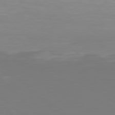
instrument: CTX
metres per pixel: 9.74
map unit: Hpe
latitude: 77.5749
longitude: -124.3278
